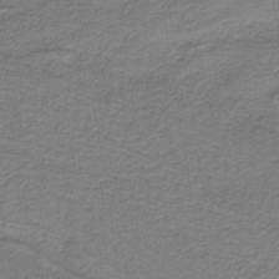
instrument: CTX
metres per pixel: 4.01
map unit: HNb
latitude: -38.5007
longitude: 53.4832
